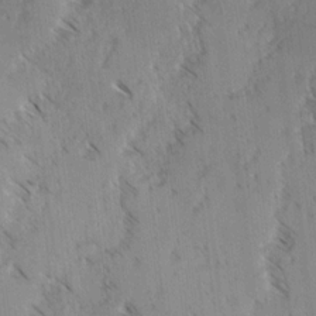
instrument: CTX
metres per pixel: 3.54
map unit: lAvf
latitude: -4.1039
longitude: -113.3293
